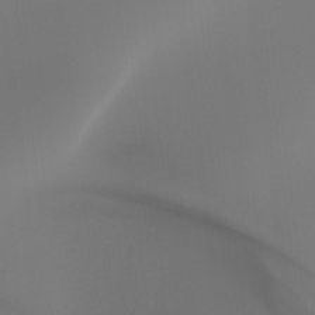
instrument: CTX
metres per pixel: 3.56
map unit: Ht
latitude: -14.2551
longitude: -58.2145
